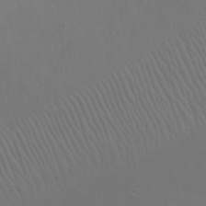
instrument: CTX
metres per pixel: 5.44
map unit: eHh
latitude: 23.4237
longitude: -69.5938
